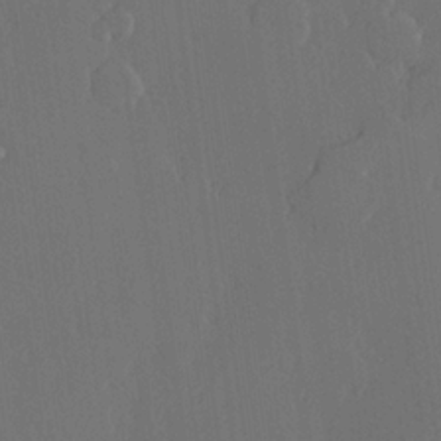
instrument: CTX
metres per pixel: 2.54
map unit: lHvf
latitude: 22.2333
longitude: 146.6896
